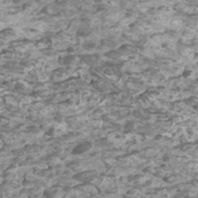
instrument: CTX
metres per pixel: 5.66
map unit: Htu
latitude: 2.6112
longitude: -20.6869
